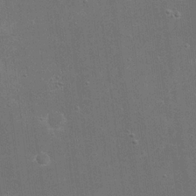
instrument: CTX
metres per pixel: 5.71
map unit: eHh
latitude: 20.8758
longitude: -68.3656
